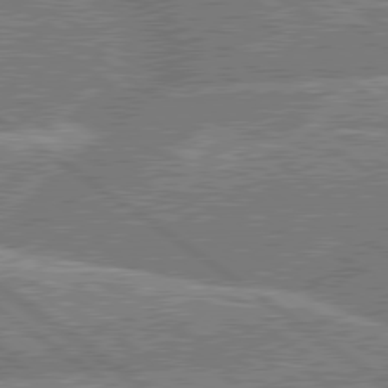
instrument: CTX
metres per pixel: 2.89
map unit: lApd
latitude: 79.8206
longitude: -156.5923
